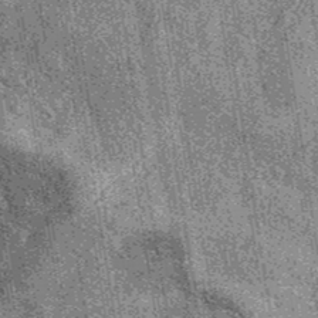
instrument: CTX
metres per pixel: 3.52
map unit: eAb
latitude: 38.2711
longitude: 107.4265
